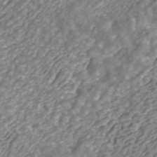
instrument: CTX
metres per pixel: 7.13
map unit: ANa
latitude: 43.5749
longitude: 29.3132
